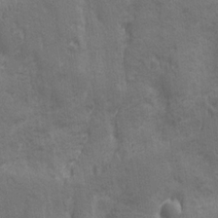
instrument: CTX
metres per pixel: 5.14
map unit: Ave
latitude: -7.8422
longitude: -120.4034
